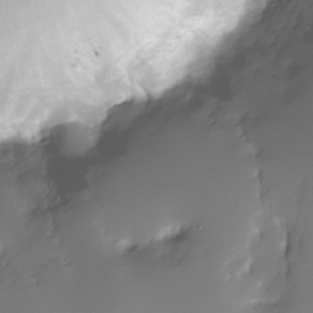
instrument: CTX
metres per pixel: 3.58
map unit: Nhe
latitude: -33.2754
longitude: -116.4790
